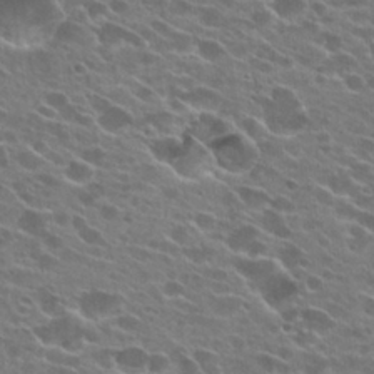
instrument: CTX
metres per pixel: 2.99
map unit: Hto
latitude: 25.3670
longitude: -42.8569
